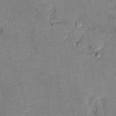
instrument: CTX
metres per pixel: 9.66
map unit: Hto
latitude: 9.3482
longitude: -36.4790
